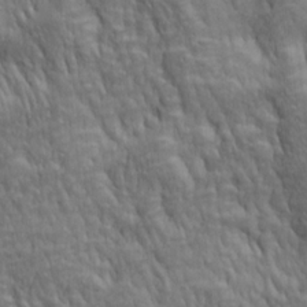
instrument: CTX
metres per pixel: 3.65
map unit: lAa
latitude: 3.8583
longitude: -115.2725
